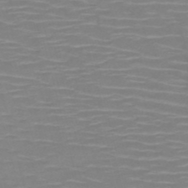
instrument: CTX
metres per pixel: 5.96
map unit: HNb
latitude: -50.5574
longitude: -46.5168
